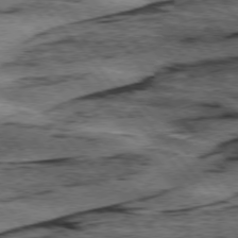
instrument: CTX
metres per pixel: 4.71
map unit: lApd
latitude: 75.8394
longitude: -77.4615
